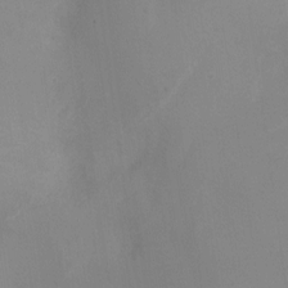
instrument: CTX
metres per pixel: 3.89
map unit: Ht
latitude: -9.1053
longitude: -28.2900
